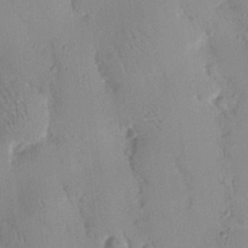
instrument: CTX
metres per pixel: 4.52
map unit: Nhu
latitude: 16.6491
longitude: -78.8758
